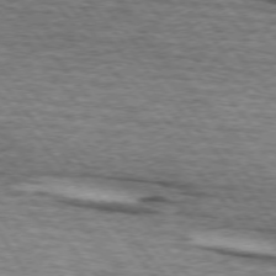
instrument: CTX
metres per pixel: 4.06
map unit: lApd
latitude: 73.8773
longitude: -77.4426
